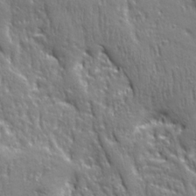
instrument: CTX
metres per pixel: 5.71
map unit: Ave
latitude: 22.3845
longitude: -134.9891
